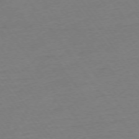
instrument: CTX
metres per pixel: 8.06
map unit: Ap
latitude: -75.1243
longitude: -83.6504
